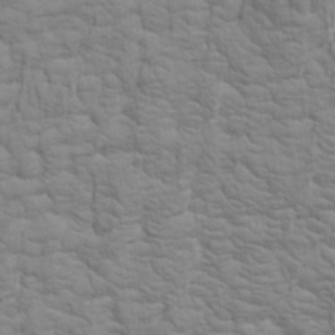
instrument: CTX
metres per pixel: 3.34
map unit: Aa
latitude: 21.7072
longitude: -141.9906
